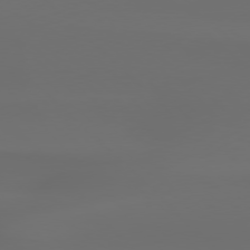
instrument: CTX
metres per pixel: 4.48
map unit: Hpe
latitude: 76.9513
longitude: -132.8569
